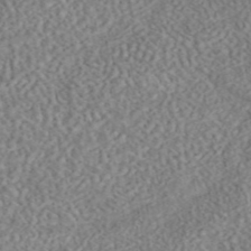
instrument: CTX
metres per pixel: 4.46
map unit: eAb
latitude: 44.1955
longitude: 124.5574
